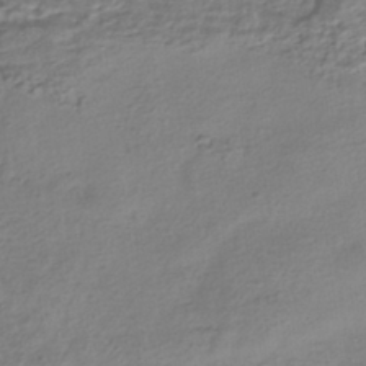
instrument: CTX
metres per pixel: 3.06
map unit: HNhu
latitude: -42.0661
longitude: 100.7841
